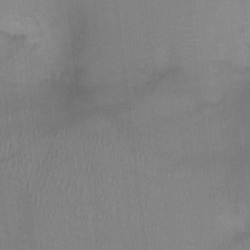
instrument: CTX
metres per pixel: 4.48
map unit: Ht
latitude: -4.1416
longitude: -17.0270
